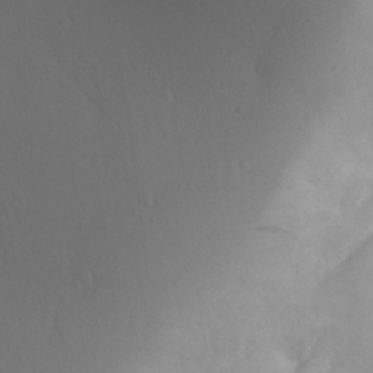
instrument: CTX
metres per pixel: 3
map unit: Aa
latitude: 27.6127
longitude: -146.8002
